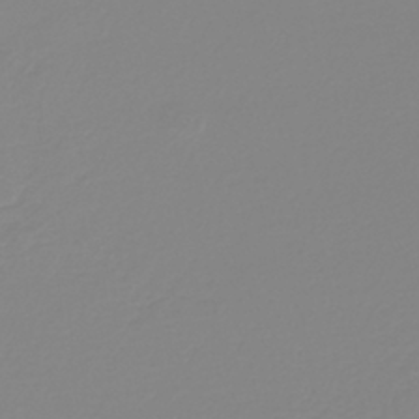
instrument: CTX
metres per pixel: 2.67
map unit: lHb
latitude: -40.8030
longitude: 60.3117
